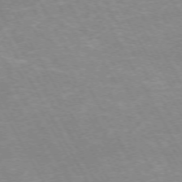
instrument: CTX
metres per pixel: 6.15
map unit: Hpe
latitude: -72.3684
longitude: 10.1228
